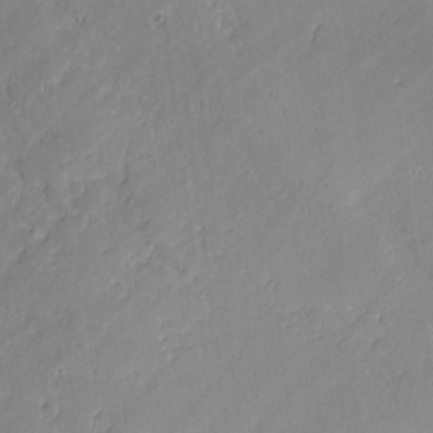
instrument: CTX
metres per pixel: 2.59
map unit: lAvf
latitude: -1.1054
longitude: -106.6490
